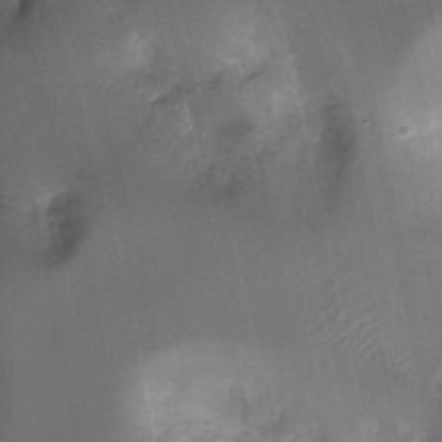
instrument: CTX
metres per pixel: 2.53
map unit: Ht
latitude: -18.7841
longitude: -44.3089
